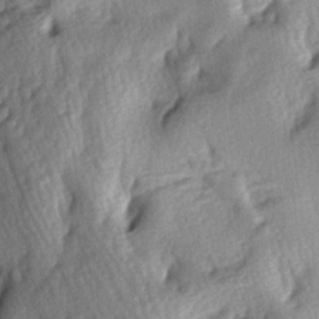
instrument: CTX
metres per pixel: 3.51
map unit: lAa
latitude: -4.7463
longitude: -124.6113
